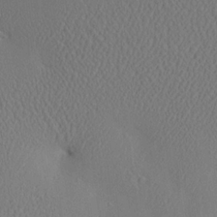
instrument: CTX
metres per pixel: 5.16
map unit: eHh
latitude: -3.1998
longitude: 18.4818
